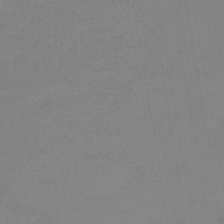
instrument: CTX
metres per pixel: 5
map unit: eHb
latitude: -45.6911
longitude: 86.2928
